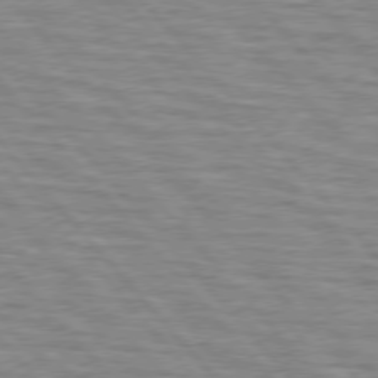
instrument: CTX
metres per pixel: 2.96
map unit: lApd
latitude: 76.4223
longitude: -76.8002
